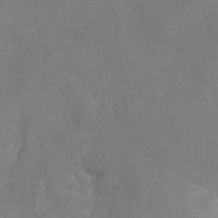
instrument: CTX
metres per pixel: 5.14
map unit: Ht
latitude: -11.3699
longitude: -24.1766
